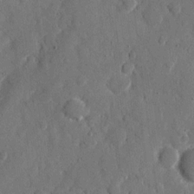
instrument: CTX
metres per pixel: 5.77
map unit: eHh
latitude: 11.7450
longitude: -67.6882
